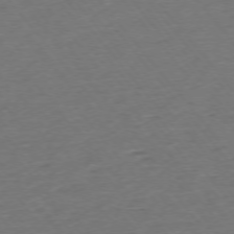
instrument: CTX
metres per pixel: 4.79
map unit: Ap
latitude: -75.2754
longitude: -82.7246
